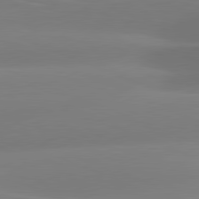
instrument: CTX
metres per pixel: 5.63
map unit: lApd
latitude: 81.3859
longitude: -162.4223
